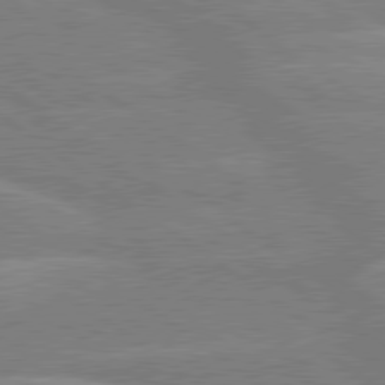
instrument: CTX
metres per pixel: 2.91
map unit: lApd
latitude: 79.5371
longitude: -121.6127
